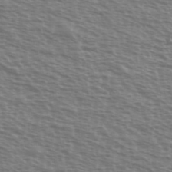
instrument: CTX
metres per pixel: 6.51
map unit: Ave
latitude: 37.9906
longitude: -113.2537
